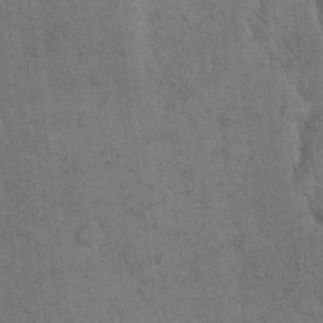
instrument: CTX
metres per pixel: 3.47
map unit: eHh
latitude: 18.6490
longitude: -63.3104
